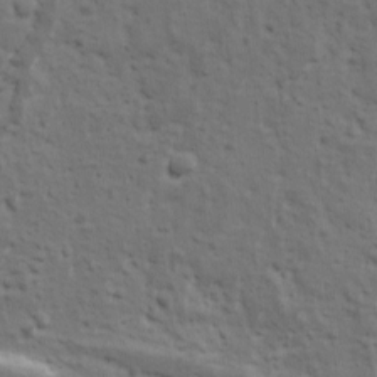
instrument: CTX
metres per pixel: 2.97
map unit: Ave
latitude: 11.5938
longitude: -104.2712
